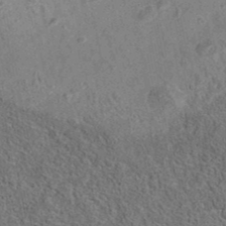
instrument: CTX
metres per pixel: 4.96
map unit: eAb
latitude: 36.2145
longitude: 113.0109
